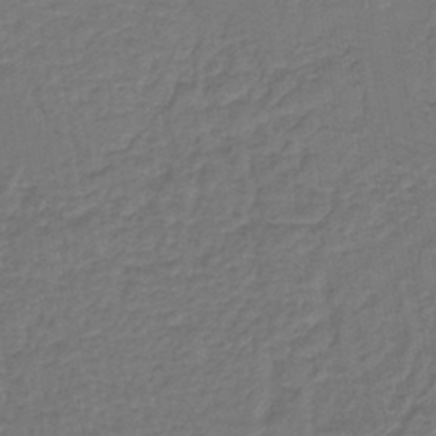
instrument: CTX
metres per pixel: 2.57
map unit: lHb
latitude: -42.8974
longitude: 64.5952
